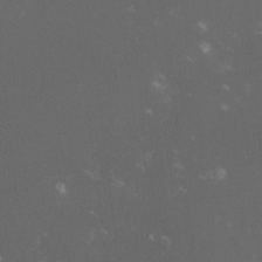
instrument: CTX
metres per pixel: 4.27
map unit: lHvf
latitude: -14.0094
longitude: -102.5546
